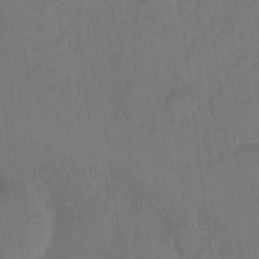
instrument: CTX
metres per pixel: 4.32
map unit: Ht
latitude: 5.3671
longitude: -30.1578
